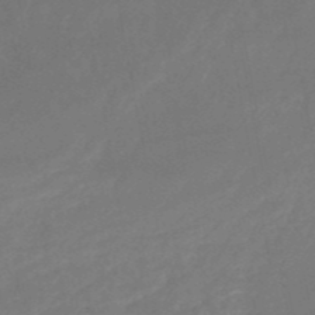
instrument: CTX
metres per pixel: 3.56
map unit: HNb
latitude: -51.0486
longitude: -39.1781
